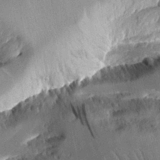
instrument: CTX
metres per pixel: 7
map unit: Aa
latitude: 12.2712
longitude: -126.4412
